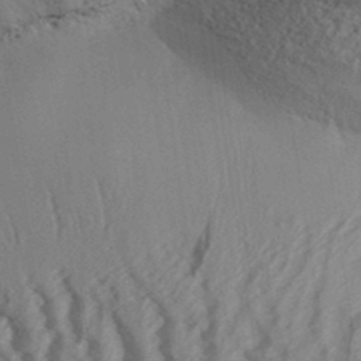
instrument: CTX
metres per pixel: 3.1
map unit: Aa
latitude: 32.7813
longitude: -138.4790
